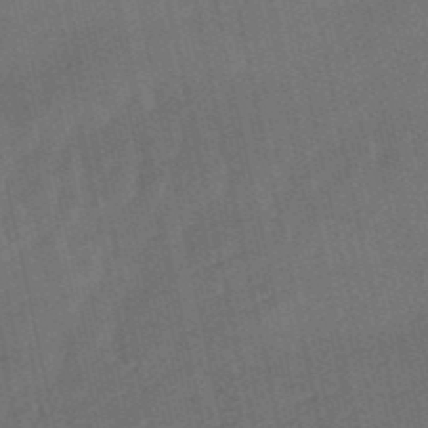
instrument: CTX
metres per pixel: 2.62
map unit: lHb
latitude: -50.5196
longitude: 80.7463
